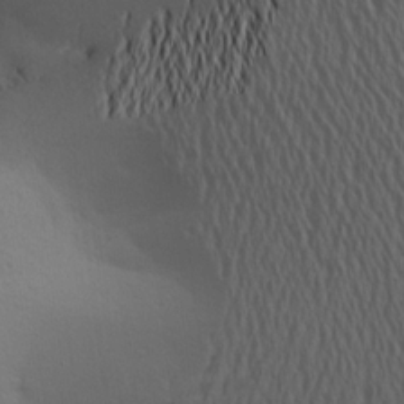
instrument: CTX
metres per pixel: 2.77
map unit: Aa
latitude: 19.8772
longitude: -145.2537
